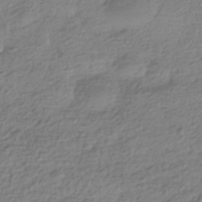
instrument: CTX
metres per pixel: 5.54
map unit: HNhu
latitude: -42.1605
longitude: 99.7666
